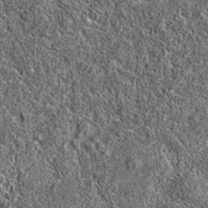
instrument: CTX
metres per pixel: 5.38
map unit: eAb
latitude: 36.3656
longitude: 110.8975
